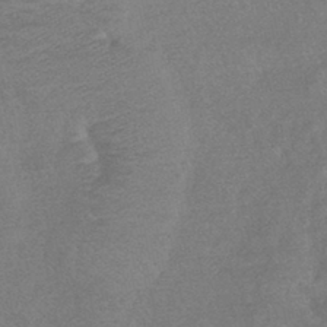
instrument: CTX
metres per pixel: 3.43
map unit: lHb
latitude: -43.7288
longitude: 81.1809
